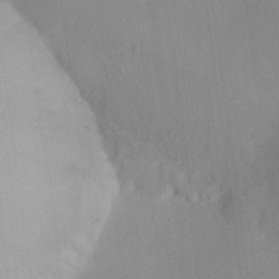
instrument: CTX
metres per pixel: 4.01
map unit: lHvf
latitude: 24.6301
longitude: 140.7463
